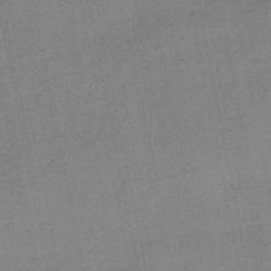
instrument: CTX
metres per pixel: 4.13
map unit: lHb
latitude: -49.6722
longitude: 80.2551
